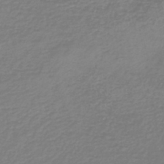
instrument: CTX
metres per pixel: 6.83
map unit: lHb
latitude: -45.8045
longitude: 62.3873
